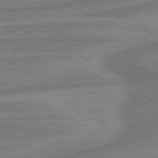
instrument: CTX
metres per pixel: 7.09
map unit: lApd
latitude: 81.0080
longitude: -175.6316
